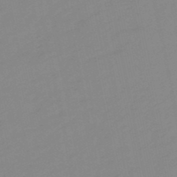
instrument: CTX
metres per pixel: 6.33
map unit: lHb
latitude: -49.3888
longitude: 80.8975
